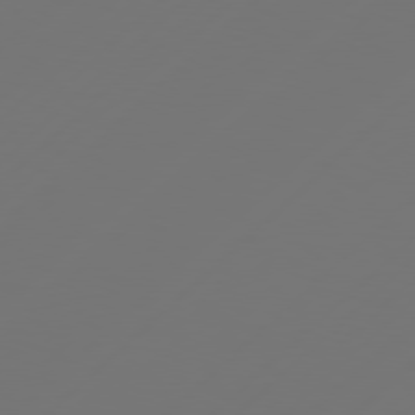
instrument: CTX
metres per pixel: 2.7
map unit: Hpe
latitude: 78.1578
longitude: 173.1998
